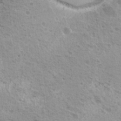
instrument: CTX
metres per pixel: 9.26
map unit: Hto
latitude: 20.4601
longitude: -31.7450
